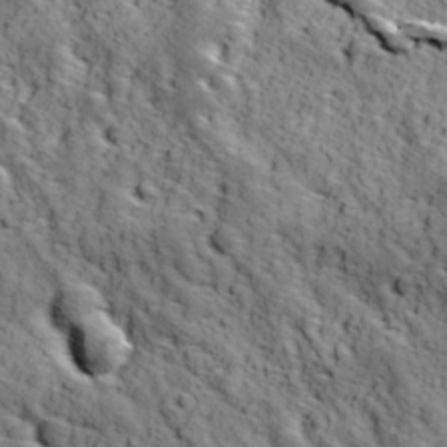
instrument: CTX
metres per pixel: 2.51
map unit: Ave
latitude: 11.9717
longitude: -105.2348
